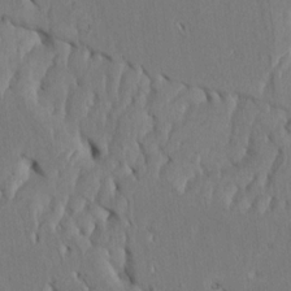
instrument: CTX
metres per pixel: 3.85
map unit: Htu
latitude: 2.7246
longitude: 148.0283
